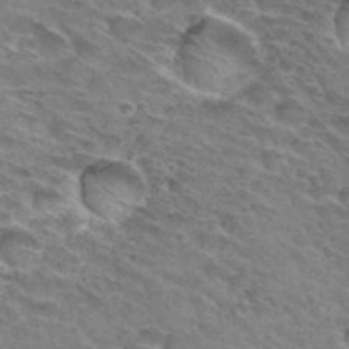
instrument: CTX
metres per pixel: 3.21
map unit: Hto
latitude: 31.7828
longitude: -45.7827
